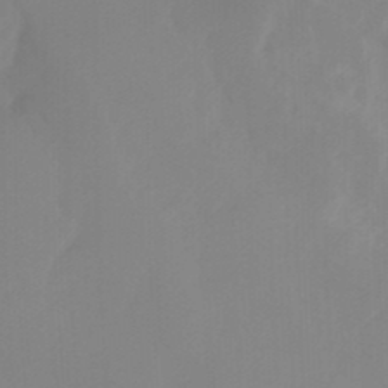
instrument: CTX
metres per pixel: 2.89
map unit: Ht
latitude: -15.3132
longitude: -55.8961
